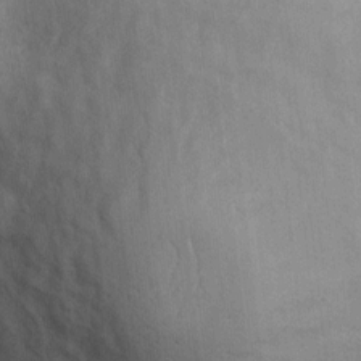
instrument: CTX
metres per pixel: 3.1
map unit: Hto
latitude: 10.7624
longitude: -61.5182
